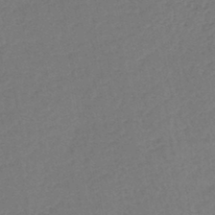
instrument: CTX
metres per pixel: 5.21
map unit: lHb
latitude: -42.6896
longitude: 78.3117
